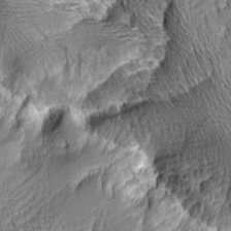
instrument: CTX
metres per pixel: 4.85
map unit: Aa
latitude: 8.2712
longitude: -129.0458
